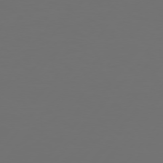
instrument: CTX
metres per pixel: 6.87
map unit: Hpe
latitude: 75.2726
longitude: -129.1025
